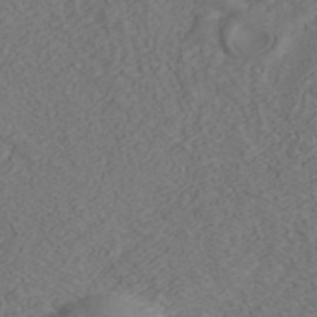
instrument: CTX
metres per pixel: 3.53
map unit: ANa
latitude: 42.6680
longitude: 30.1983
